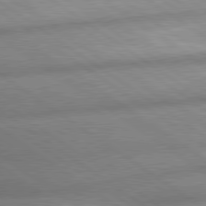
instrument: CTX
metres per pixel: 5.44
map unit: lApd
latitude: 79.8584
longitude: -168.2145
